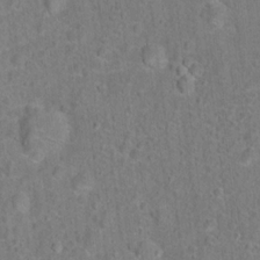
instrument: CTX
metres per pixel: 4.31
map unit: Hto
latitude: 15.2915
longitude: -41.7638
